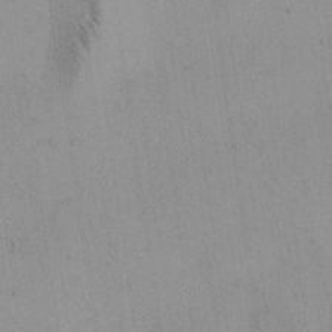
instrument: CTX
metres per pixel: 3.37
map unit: Aa
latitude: 22.4034
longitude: -141.8016
